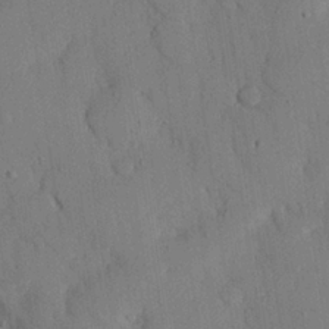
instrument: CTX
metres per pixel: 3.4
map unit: eHh
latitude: 26.1389
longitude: -80.2522
